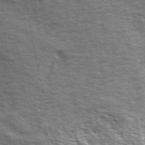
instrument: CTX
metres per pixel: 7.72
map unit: ANa
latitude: 49.7450
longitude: -74.8380
